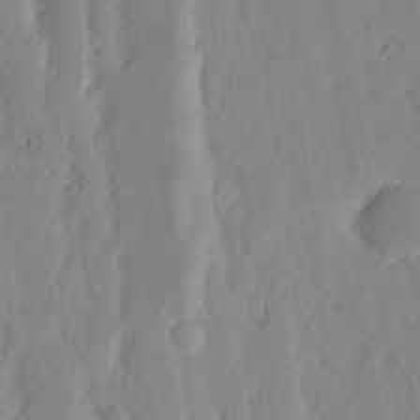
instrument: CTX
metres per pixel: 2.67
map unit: Nhu
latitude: 16.1956
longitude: -73.6505
